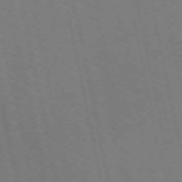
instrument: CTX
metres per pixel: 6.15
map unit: ANa
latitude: 50.0444
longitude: -74.8947
